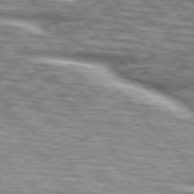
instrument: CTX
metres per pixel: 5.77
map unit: lApd
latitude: 76.4790
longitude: -82.8757
